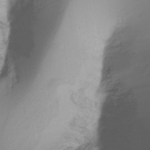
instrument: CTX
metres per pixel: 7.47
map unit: Ht
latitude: -17.0109
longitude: -46.3845
